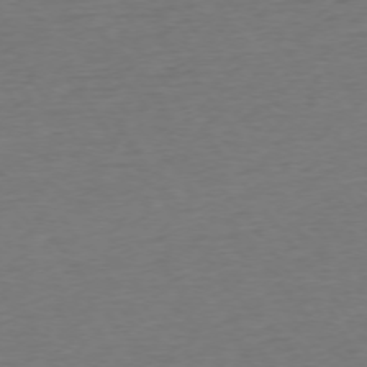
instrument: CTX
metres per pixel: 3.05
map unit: Ap
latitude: -74.9164
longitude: -89.5183
